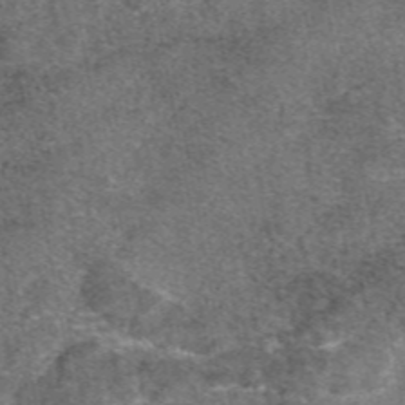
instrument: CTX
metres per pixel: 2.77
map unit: eAb
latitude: 47.8395
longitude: 107.1054
